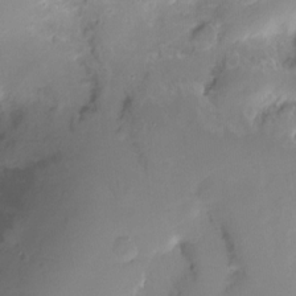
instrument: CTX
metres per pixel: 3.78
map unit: Ht
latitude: -16.3496
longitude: -44.4979
